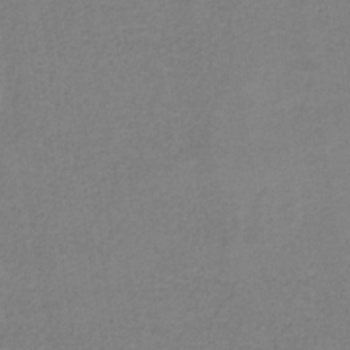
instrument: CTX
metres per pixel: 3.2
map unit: HNb
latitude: -35.6155
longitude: 52.0661
